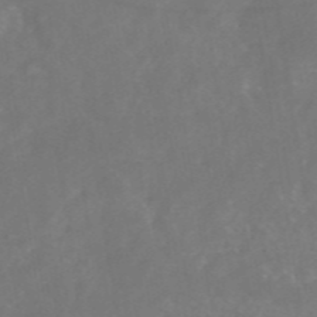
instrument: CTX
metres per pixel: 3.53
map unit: eAb
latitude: 46.5357
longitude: 126.5384
